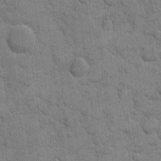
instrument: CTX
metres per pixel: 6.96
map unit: eHh
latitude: 10.5924
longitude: -65.0647
